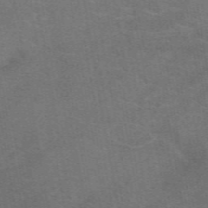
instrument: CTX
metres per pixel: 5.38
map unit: eAb
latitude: 50.5923
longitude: 105.4454
